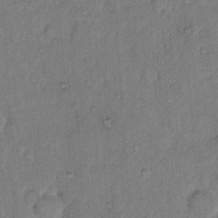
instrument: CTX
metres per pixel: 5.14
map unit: Hto
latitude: 10.1578
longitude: -61.6883
